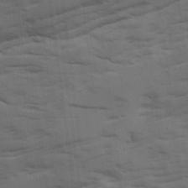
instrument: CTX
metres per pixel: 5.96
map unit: Ave
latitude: 18.1389
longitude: -129.1025
